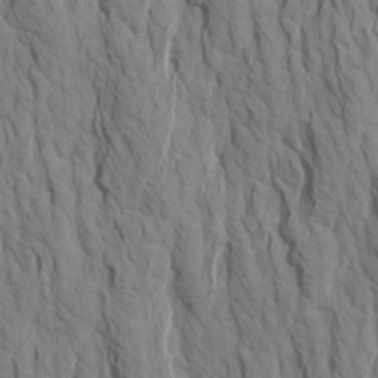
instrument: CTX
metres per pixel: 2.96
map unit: Aa
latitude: 21.0270
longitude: -142.1956
